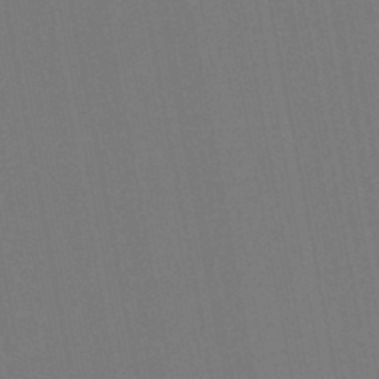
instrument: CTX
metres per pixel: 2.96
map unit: lHb
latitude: -45.8611
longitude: 63.6344
